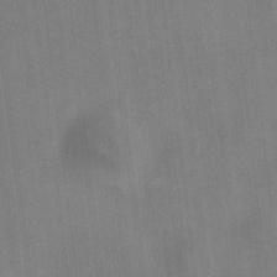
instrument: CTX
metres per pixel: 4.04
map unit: HNhu
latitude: 10.1011
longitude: 10.6896
